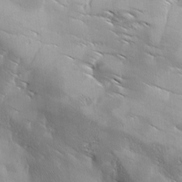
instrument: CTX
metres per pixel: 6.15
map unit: Ave
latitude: 1.4993
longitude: -114.1766
